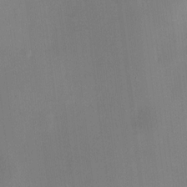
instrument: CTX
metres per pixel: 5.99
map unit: HNhu
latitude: 5.9717
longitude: 3.6910
